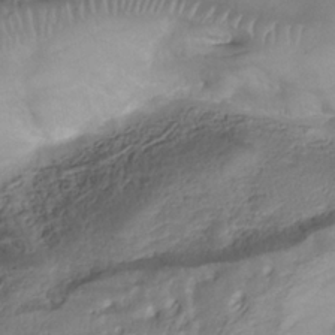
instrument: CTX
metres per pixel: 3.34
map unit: Nhe
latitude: -37.4076
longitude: -118.7624
